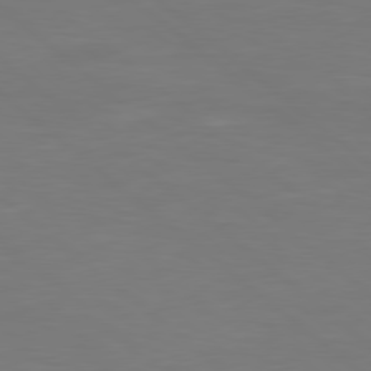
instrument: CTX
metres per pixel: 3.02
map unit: Hpe
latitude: 78.8380
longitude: -123.3671
